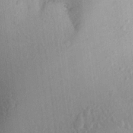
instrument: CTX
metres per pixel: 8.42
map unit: Aa
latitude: 23.5938
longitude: -147.3482
